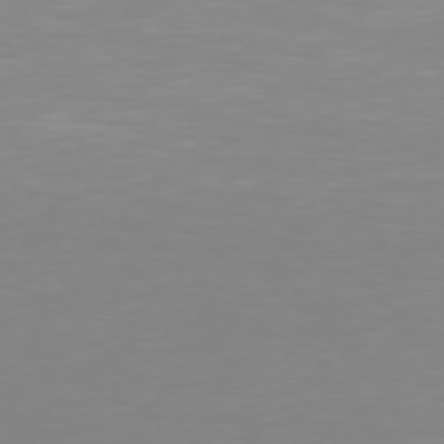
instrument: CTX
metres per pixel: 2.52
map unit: Hpe
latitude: 77.1970
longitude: -176.1578
